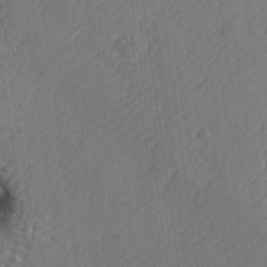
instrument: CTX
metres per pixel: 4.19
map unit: lHvf
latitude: 24.6679
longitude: 141.5966
